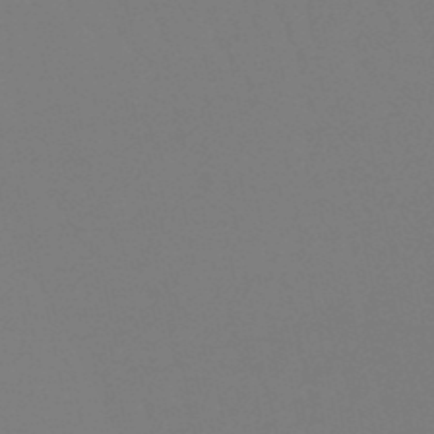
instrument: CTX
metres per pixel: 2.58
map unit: lHb
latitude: -49.8045
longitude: 69.7666
